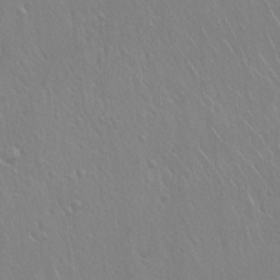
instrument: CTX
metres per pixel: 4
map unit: Hto
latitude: 18.0822
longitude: -57.8394
